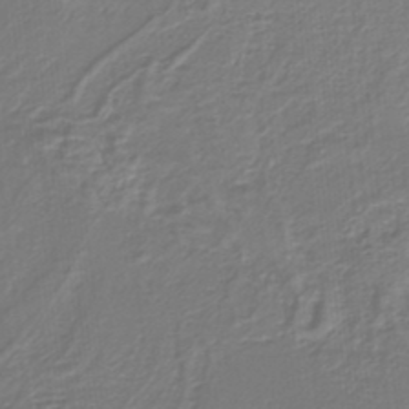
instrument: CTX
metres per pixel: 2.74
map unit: lHb
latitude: -38.5763
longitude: 55.9745
